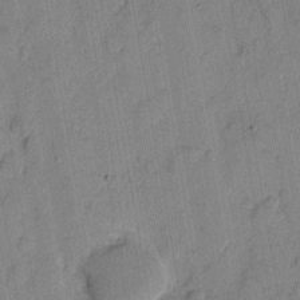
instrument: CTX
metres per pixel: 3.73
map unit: eHh
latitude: 7.8394
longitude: -66.3845
